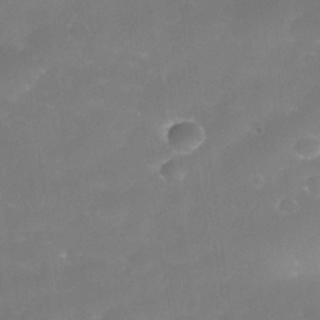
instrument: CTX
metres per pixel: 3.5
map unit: Nhe
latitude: -35.3321
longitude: -145.5560
